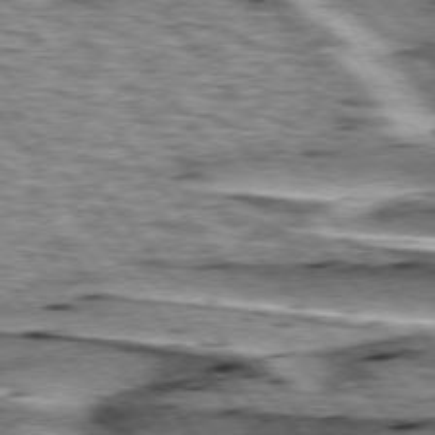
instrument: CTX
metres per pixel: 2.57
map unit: lApd
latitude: 76.0822
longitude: -70.6301
